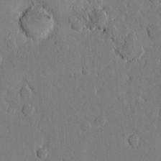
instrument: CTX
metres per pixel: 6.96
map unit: lAvf
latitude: 8.2145
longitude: 165.9556
